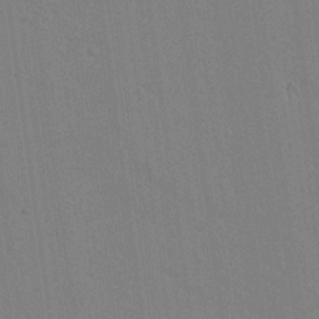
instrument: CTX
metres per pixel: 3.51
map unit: lAvf
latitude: 14.8758
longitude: -126.8191
